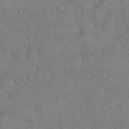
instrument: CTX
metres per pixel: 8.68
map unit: Nhu
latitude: 28.5357
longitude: -70.8002
